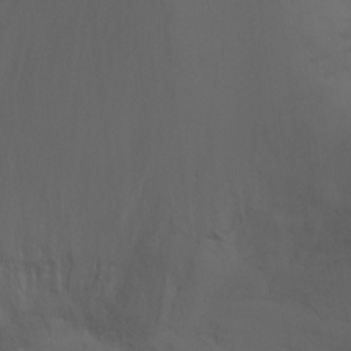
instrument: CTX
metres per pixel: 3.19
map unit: Ht
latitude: 0.7246
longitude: -21.4049
